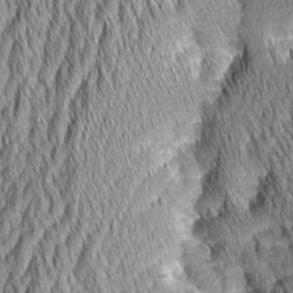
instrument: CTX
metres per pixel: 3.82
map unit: Aa
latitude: 6.0822
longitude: -129.4615
